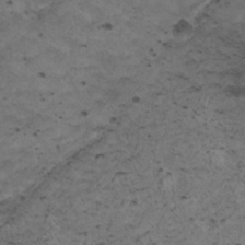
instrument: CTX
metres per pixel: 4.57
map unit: HNhu
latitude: 3.2348
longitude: 4.5384
